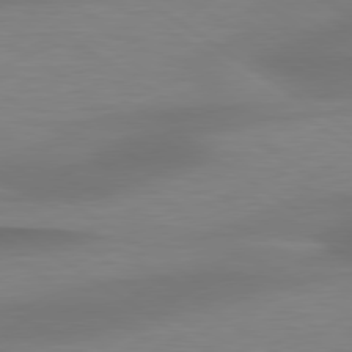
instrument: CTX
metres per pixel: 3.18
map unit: lApd
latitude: 79.3482
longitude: -92.7246
